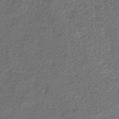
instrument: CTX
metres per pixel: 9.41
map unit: lHb
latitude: -39.6344
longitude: 74.1417
